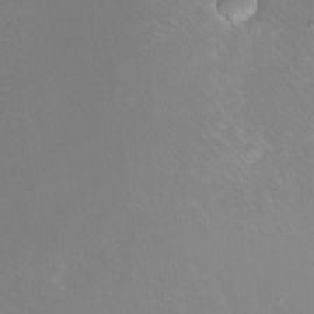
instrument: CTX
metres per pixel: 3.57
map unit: eHh
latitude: -10.6708
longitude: -65.9150
